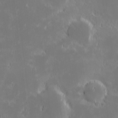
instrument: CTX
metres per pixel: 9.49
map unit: eHh
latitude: -1.5588
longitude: -84.0822
